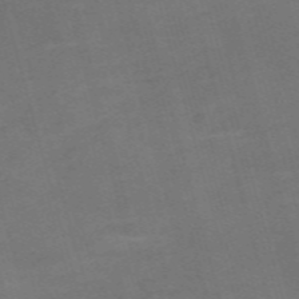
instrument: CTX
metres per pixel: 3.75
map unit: Nve
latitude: -59.6343
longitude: 57.1998
